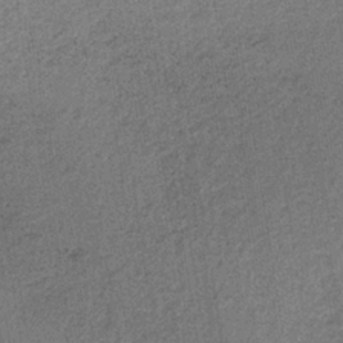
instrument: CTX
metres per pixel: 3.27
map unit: lHb
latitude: -34.7085
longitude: 62.9919
